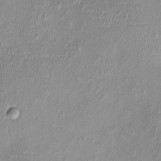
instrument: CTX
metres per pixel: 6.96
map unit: Nhu
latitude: -0.8597
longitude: -14.6113
